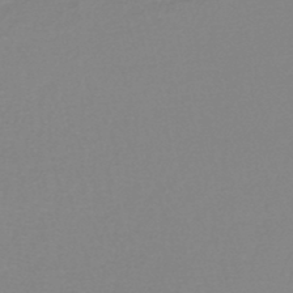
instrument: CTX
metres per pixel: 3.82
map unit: lHb
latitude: -44.4251
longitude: 55.9745
